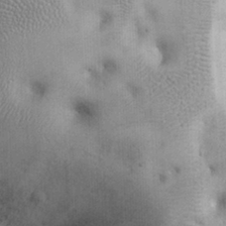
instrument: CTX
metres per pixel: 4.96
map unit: eHh
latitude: 25.2914
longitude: -65.1592
